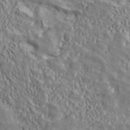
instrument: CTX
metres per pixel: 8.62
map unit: ANa
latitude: 41.2537
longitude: 14.1795
